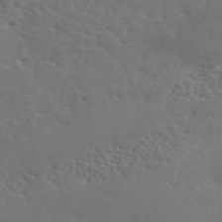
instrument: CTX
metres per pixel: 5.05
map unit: ANa
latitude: 50.5545
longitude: -81.4426
